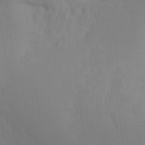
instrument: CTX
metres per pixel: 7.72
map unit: Ht
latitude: -16.3873
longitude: -49.9339
